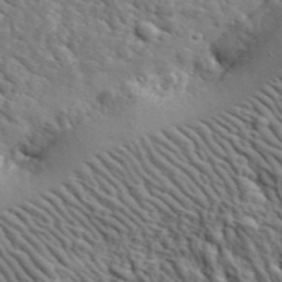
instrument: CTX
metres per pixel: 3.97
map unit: lHvf
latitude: 36.1200
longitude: -86.9136
